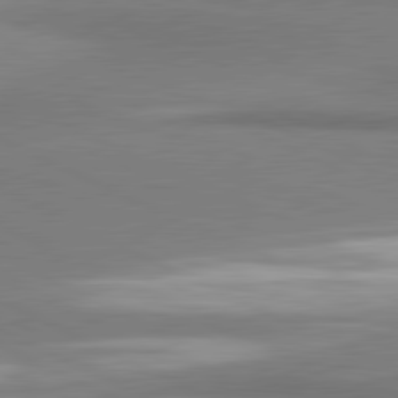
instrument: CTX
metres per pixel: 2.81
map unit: lApd
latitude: 81.3859
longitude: 162.4062
